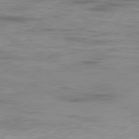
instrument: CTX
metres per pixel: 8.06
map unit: Ap
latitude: -79.5021
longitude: -73.8773
